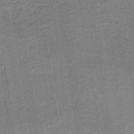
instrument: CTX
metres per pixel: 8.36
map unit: HNb
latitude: -39.0676
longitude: 50.1984
